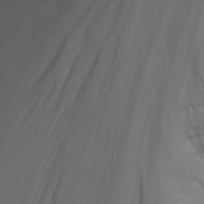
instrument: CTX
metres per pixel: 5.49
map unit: Nhu
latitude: -6.6896
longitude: -90.2900
